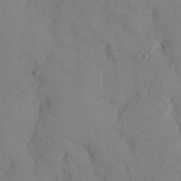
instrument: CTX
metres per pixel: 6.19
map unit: Hto
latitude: 11.4049
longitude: -61.4426
